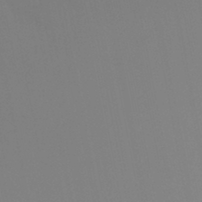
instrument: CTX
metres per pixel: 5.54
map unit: HNb
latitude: -44.7085
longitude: -44.2711
